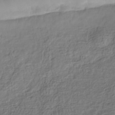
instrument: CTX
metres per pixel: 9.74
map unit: Nhe
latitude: -36.5762
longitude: -178.9325
